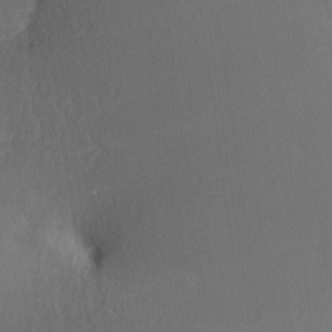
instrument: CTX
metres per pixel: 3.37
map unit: Nhe
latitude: -27.0486
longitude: -110.0255
